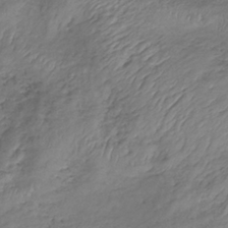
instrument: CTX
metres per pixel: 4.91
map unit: lHb
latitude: -34.9920
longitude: 67.8044
